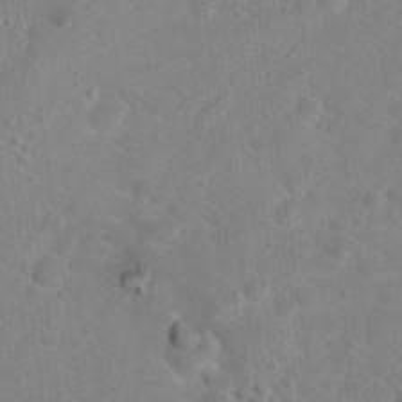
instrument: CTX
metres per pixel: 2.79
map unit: Hto
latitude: 17.8772
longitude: -38.2145
